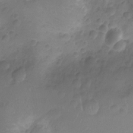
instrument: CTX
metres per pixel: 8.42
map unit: Nhu
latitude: -14.8408
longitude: -26.0633
